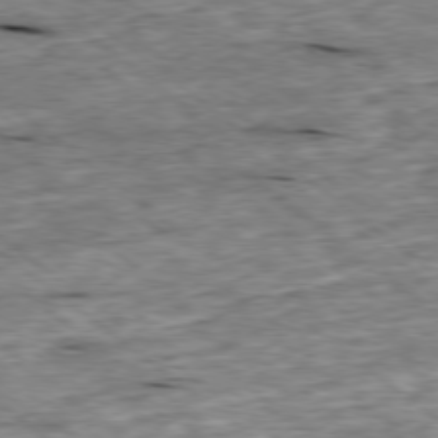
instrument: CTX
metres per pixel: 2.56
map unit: Ap
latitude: -78.9541
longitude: -86.6490
